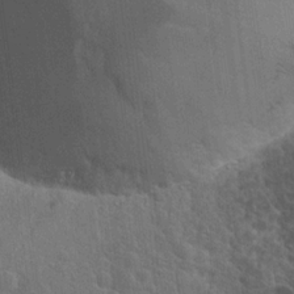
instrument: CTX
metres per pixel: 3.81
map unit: Hto
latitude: 19.5938
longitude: -34.8758
